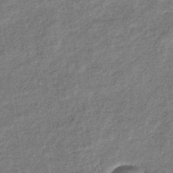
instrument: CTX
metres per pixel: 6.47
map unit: eHb
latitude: -39.2376
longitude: 80.8786
